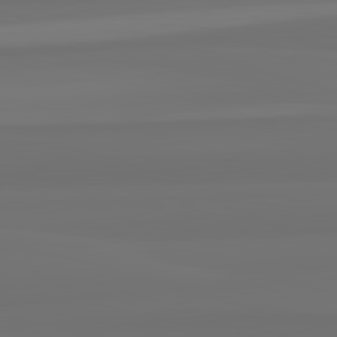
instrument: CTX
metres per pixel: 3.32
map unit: lApd
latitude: 82.8946
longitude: 160.5007
